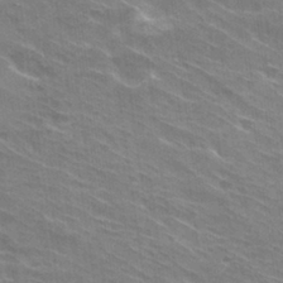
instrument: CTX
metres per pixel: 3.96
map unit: Hto
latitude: 29.6316
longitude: -43.0459
